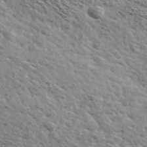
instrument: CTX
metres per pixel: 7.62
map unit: Ave
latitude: 39.4426
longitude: -108.1011
